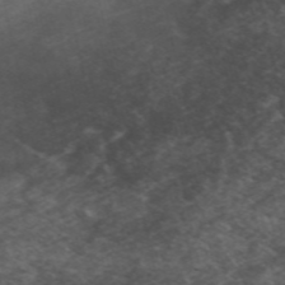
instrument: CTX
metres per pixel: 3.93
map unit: ANa
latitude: 49.1025
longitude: -73.2726
